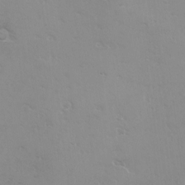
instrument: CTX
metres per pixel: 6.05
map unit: Ave
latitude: 0.7624
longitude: -112.8380
